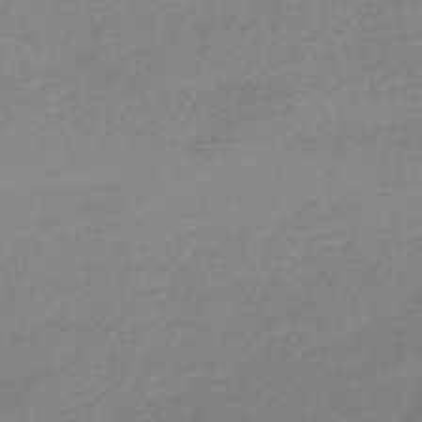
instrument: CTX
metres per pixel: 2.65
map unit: HNhu
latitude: -44.5763
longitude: 93.3132
